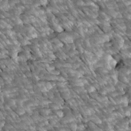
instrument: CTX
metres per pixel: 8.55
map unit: Htu
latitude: 2.4034
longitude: 142.6329
